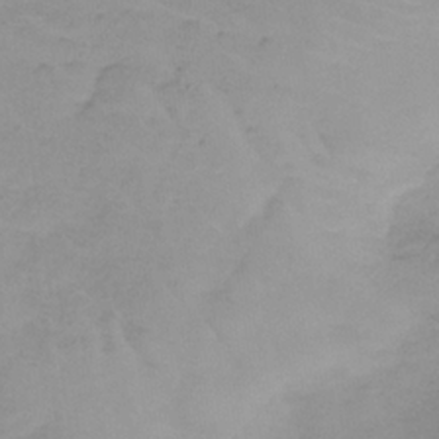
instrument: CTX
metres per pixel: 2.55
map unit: HNb
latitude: -33.4833
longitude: 63.9178
